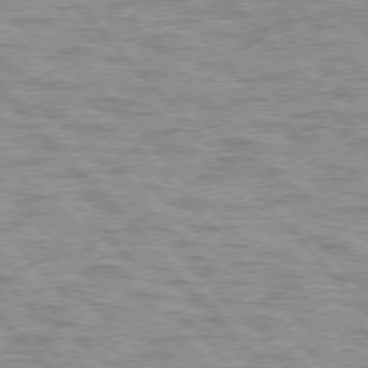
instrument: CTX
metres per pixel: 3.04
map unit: lApd
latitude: 76.9891
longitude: -71.7827
